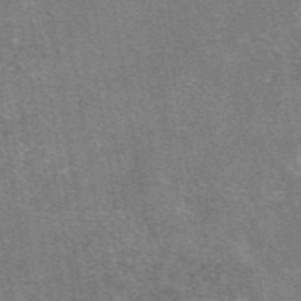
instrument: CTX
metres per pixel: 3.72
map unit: eAb
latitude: 47.3482
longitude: 102.7463
